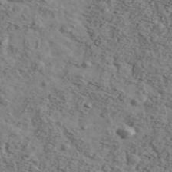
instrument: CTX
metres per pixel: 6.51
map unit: Ave
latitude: 43.5182
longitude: -110.0633
